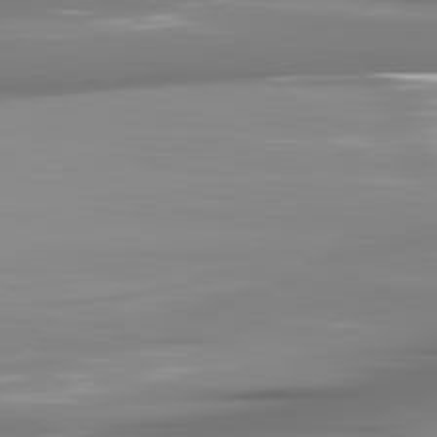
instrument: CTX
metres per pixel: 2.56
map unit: lApd
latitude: 81.5560
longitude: -142.1389
